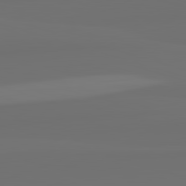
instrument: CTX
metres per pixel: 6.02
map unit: lApd
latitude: 82.7435
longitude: 161.3132
